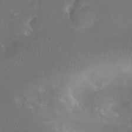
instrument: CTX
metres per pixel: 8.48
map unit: Nhu
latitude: -12.0472
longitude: -41.3103
